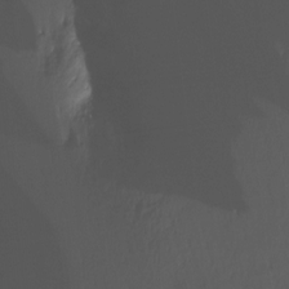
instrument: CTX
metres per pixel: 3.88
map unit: Nhu
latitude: -12.7841
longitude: -40.9513
